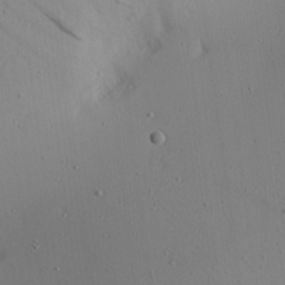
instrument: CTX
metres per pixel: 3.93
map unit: Aa
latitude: 21.0270
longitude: -143.5749
